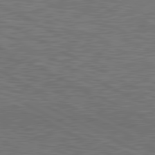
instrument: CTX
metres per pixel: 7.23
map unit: lApd
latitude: 81.1781
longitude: -171.5371
